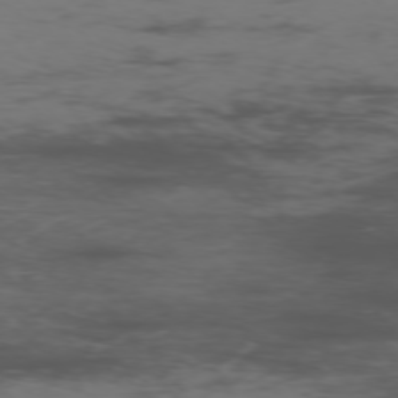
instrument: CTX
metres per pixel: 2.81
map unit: Ap
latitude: -76.1606
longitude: -82.9891
